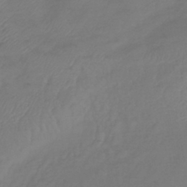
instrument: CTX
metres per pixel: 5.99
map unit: lHb
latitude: -42.4817
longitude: 81.1998
